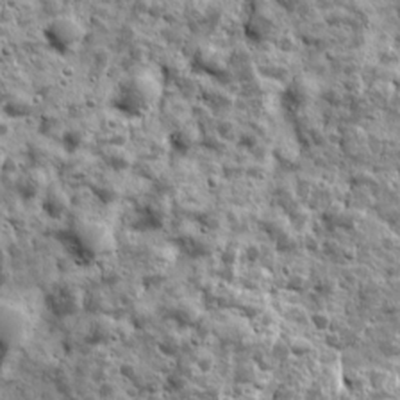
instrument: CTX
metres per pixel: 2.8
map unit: Ave
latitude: 16.6113
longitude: -134.2522
